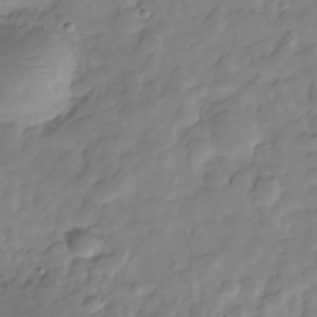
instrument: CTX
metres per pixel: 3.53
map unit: Hve
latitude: -29.1809
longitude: 91.6344
